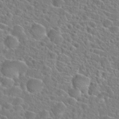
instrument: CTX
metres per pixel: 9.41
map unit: Hto
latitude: 24.1199
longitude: -45.5182
